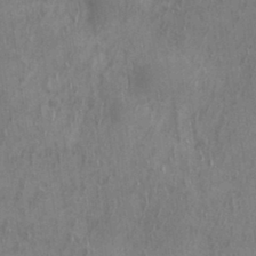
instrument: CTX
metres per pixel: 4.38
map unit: eHh
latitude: 33.8583
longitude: -133.3482
